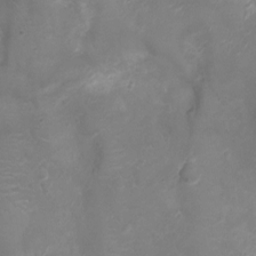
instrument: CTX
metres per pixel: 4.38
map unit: Ht
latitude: -7.8422
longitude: -18.6301
